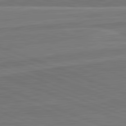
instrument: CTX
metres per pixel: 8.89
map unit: lApd
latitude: 82.3467
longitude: 141.3698
